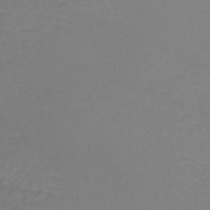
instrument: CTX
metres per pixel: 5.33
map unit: lHb
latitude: -42.2739
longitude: 71.3321
